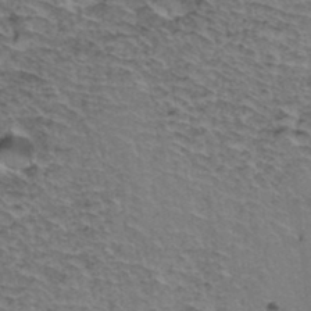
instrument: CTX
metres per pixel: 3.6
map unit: Hto
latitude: 37.2915
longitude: -46.2712
